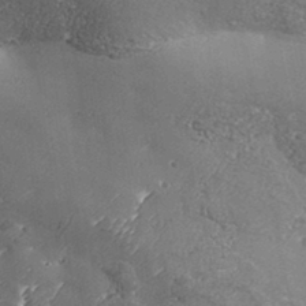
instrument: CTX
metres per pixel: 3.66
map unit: Aa
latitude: 33.6127
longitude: -134.9513
